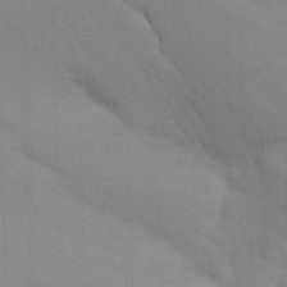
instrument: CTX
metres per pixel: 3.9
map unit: Nhu
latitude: 19.0458
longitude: -73.3671
